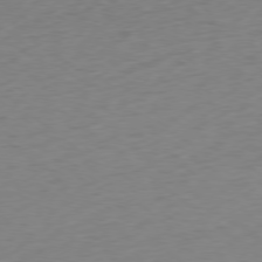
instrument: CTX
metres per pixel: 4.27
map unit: Ap
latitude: -78.4062
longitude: -68.8947
